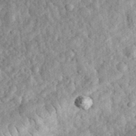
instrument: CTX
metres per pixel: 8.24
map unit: eHh
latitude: 35.2914
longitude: -79.0270
